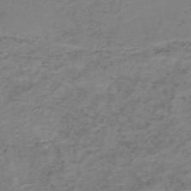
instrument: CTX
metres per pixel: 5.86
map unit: HNb
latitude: -52.2361
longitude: -52.4601
